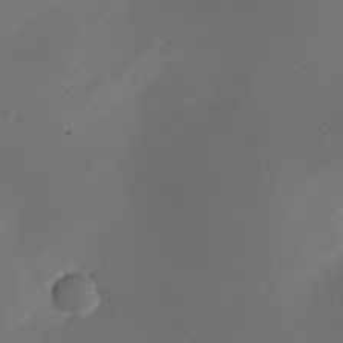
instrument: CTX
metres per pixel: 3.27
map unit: Nhe
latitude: -19.3321
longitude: 144.2740
